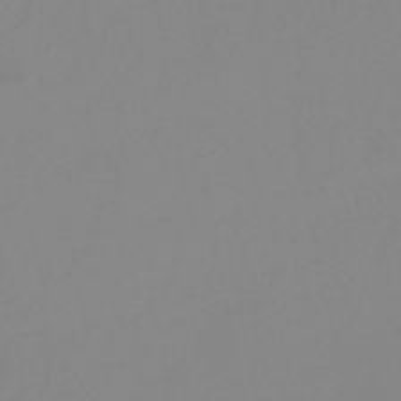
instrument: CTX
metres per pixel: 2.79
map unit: lHb
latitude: -49.1054
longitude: 74.4818
